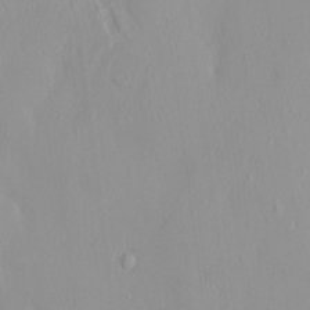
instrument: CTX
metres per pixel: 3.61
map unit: HNhu
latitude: 2.7435
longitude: 6.8975
